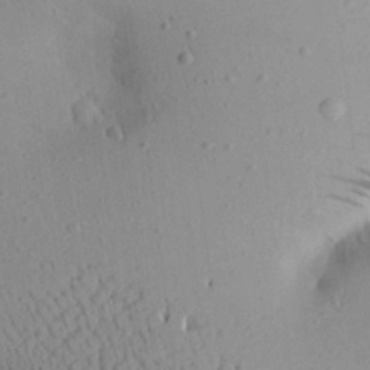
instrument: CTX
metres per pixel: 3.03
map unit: Aa
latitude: 24.4790
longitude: -144.7813
